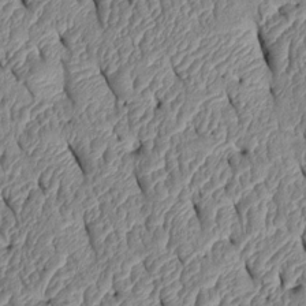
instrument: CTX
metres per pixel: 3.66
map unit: Htu
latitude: 1.5560
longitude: 149.3699
